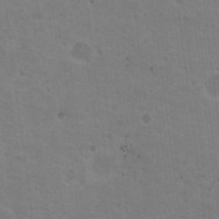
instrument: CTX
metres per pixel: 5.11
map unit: Nhu
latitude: 18.5734
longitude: -29.9150
